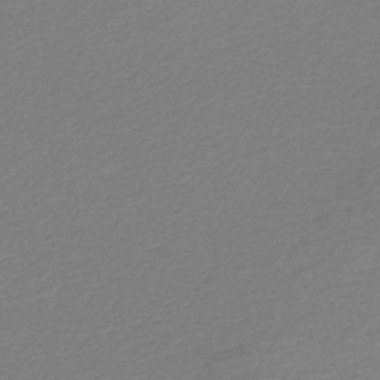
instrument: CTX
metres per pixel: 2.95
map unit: lHb
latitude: -46.4251
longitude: 73.4265
